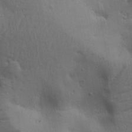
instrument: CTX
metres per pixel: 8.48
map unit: lAa
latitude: 18.8380
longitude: -138.6679
